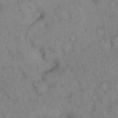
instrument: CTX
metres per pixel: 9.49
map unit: Hto
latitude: 11.9339
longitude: -61.1025
